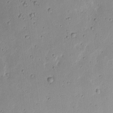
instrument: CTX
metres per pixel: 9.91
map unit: eHh
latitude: 7.9339
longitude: -72.1578
